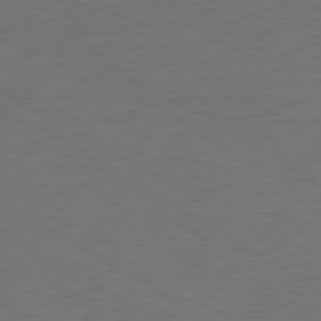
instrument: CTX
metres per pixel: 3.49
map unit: Ap
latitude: -77.0109
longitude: -75.8583
